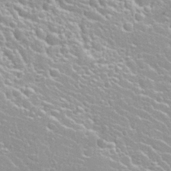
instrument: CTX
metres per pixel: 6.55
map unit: Nhu
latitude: 28.3089
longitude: -51.5938
